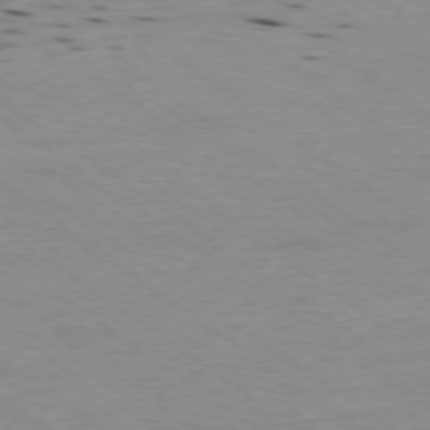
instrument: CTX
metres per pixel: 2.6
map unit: Hpe
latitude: -79.1053
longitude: -23.0458
